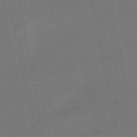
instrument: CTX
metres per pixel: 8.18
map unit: lHb
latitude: -49.6344
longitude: 73.8422
